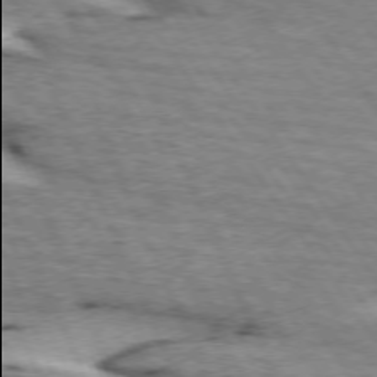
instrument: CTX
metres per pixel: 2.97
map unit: lApd
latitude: 72.8569
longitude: -53.9906
